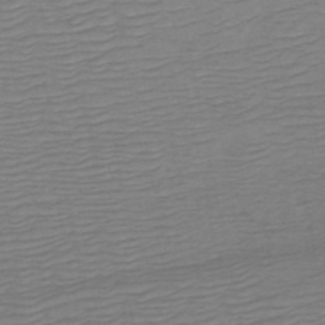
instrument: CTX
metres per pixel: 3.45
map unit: HNb
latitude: -54.0472
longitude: -44.1011
